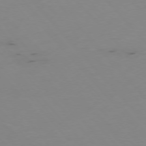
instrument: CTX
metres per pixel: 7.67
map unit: Hpe
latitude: -76.6896
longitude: -19.2915
